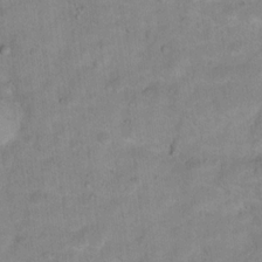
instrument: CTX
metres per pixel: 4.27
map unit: Hto
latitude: 16.5546
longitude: -38.7813
